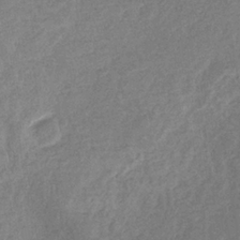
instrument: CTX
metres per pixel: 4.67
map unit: eHb
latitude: -34.5007
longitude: 76.6707
